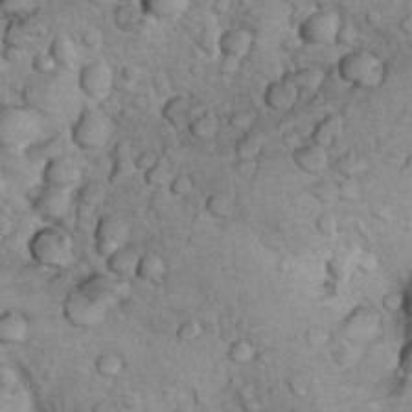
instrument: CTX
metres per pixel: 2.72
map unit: Nhu
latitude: 14.1389
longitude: -28.4979
